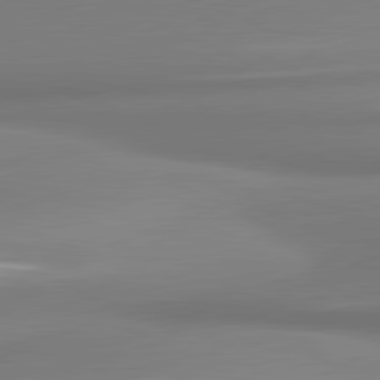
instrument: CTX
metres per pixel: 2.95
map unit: lApd
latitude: 81.4426
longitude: 176.5385
